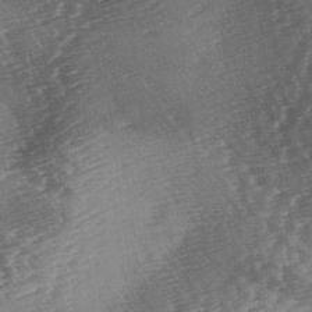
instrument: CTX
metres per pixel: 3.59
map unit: lAa
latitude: -3.4643
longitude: -126.6302
